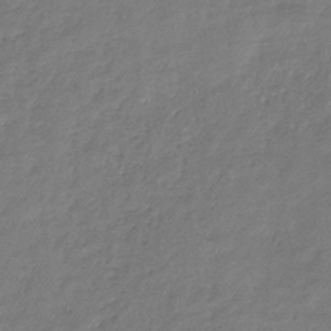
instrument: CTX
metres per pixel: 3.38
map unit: eHb
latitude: -30.5573
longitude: 71.5399
